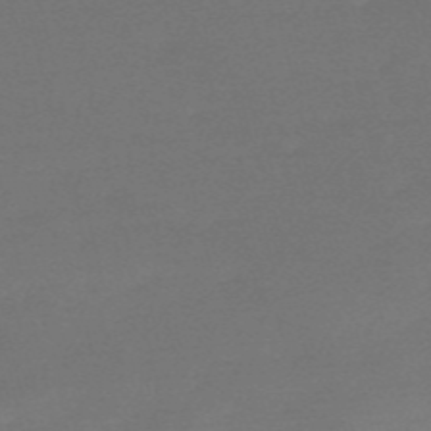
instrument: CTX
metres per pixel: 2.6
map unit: HNb
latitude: -55.8800
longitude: -40.4223
